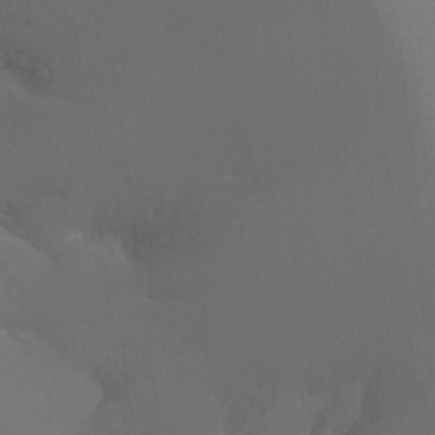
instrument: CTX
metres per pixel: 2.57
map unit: Ht
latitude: -13.0109
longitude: -44.5734
